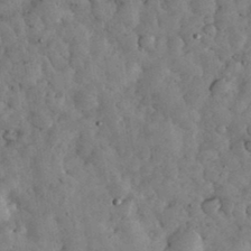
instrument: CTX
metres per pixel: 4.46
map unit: eHh
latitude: 34.4223
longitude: -68.8191
